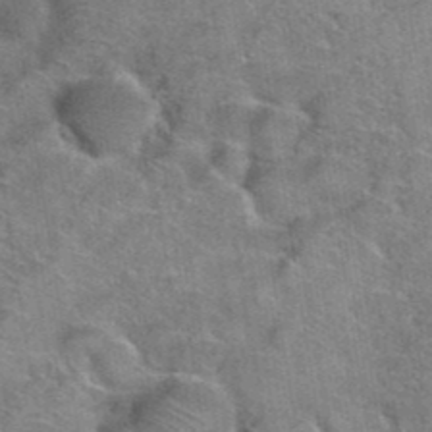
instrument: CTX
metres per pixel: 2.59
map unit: Hto
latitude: 39.3671
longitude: -43.0270
